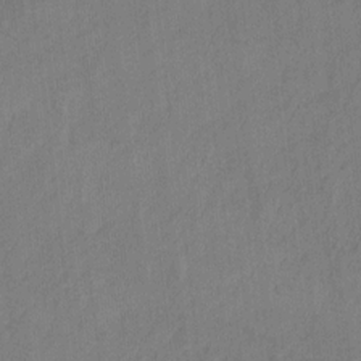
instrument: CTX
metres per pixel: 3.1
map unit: Hto
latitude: 8.6302
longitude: -35.8394
